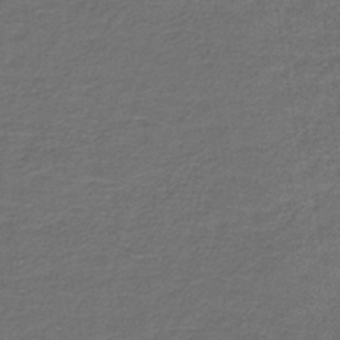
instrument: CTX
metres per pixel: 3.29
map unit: lHb
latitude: -39.7478
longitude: 58.1794
